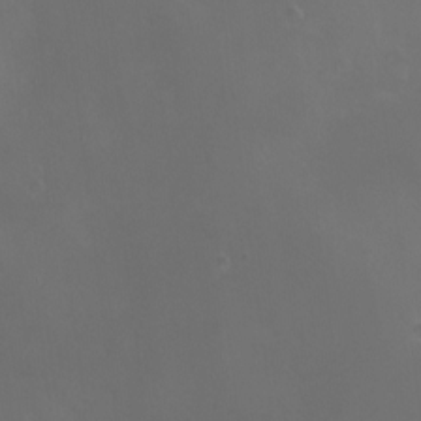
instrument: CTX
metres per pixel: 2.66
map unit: HNhu
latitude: 6.8380
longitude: 6.5762
